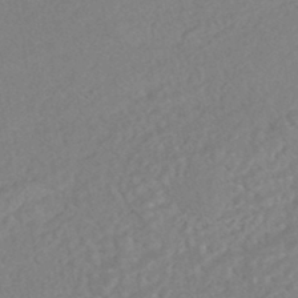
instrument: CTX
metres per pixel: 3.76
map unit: HNhu
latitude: -45.6155
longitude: 107.2943
